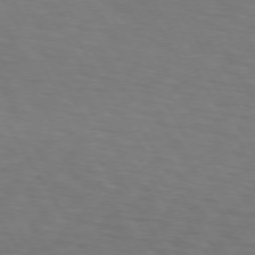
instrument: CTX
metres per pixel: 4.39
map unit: lApd
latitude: 73.0081
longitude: -74.6679
